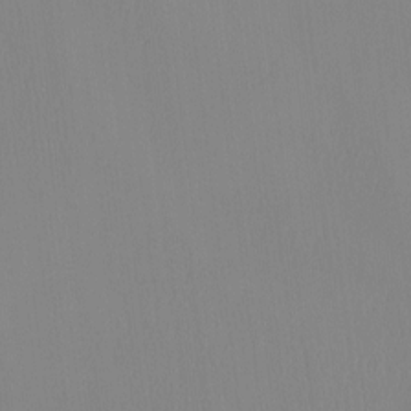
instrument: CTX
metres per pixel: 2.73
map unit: HNhu
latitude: -4.7085
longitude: 14.8408
